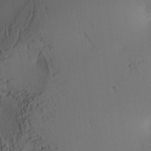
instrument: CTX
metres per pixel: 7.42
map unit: lAa
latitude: 4.2900
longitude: -114.8946
